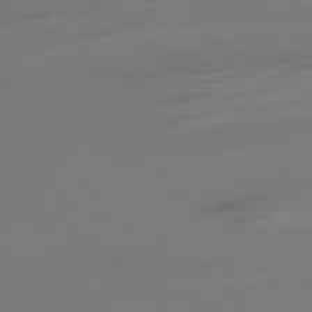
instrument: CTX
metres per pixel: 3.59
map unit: Ap
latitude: -79.8989
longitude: -54.5923
